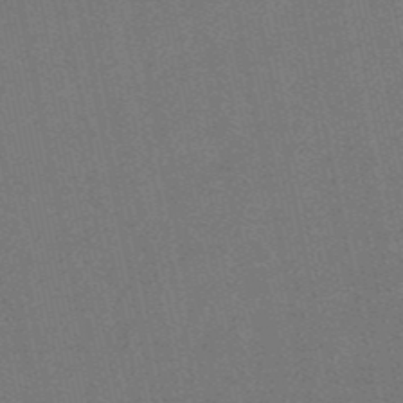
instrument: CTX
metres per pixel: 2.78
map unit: lHb
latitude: -50.5763
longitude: 79.3131
